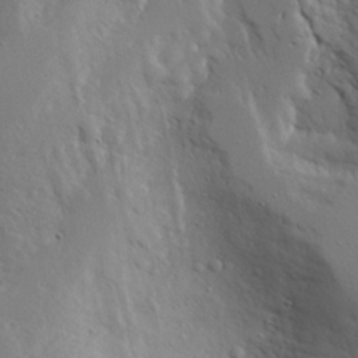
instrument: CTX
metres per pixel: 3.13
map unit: Aa
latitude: 23.2915
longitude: -131.5560
